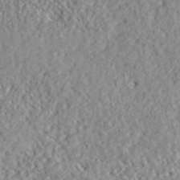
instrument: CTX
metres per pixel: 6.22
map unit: ANa
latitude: 41.6882
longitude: -86.5734
